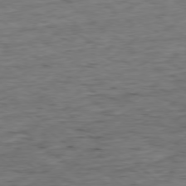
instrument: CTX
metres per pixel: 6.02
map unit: Ap
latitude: -78.4440
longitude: -90.6679
